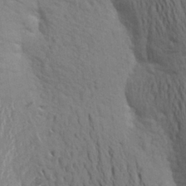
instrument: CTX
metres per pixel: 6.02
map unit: Aa
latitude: 25.1214
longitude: -149.0081
